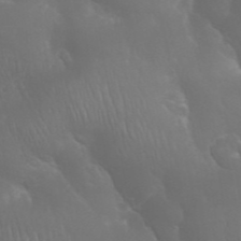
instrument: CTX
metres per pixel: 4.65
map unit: Nhu
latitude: 28.7435
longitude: -66.5356
